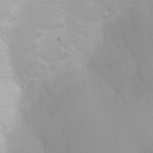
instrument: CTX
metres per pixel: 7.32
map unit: Ht
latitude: 3.8961
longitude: -22.4979
